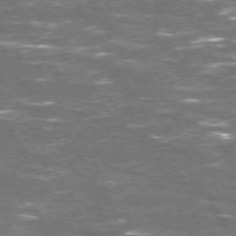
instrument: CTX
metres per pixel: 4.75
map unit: Hpe
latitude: 71.9906
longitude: -123.9717
